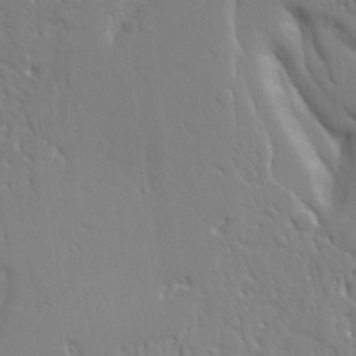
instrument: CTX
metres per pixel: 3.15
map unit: Aa
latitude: 20.8569
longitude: -124.5167
